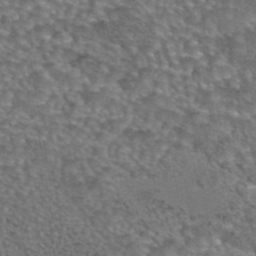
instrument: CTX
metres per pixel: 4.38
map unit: eAb
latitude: 43.8017
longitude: 104.3117
